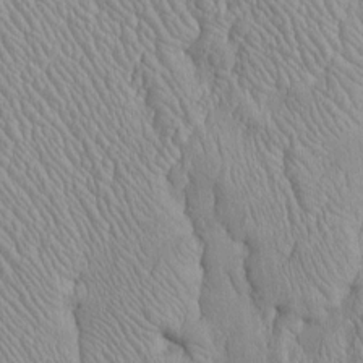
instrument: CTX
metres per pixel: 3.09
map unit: Htu
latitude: -5.7666
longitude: 156.7652
